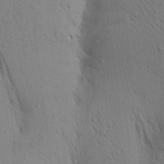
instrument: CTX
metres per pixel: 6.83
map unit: Aa
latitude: 18.9136
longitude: -148.9892
